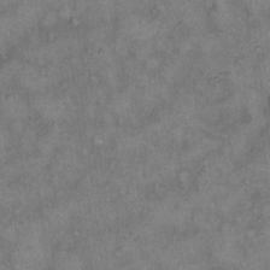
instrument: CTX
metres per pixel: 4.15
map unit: eHh
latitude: 14.1578
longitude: -64.0444
